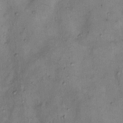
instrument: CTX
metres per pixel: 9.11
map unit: Nhu
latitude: 11.3293
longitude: -28.6490
